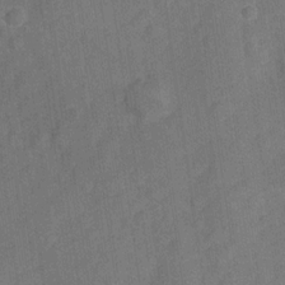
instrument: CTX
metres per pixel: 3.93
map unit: Hve
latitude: -28.4440
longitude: 93.0297
